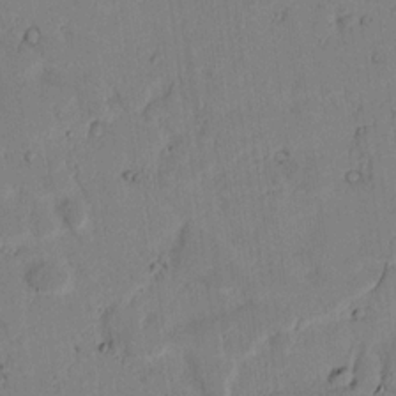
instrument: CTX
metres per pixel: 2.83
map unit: lAvf
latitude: 6.8191
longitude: 169.3887
